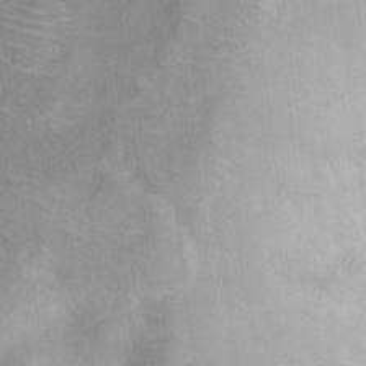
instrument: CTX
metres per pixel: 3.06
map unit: Ht
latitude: 5.4237
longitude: -37.0648
